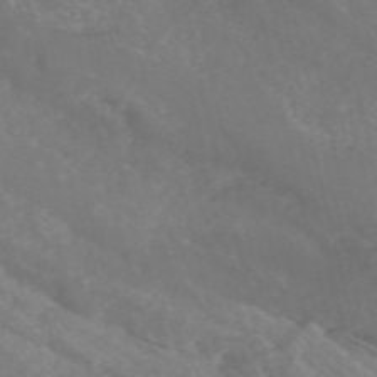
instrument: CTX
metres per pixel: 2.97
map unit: HNhu
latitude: -47.5588
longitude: 28.1795
